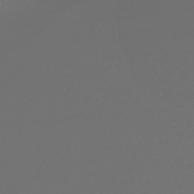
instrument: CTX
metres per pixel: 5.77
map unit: HNhu
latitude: -43.3698
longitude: 100.6707
